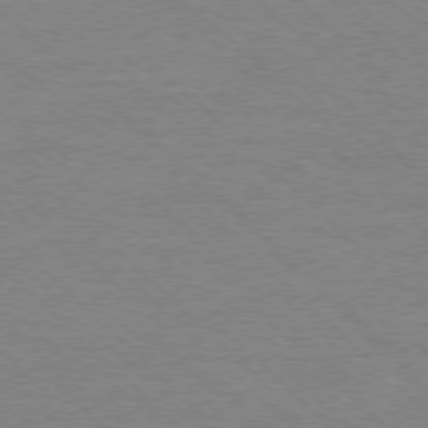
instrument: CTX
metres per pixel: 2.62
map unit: Ap
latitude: -78.2928
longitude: -62.6680
